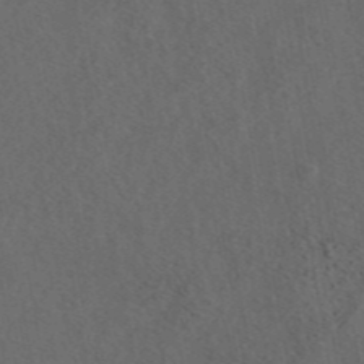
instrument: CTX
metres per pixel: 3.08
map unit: eAb
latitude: 43.9528
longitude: 116.1227
